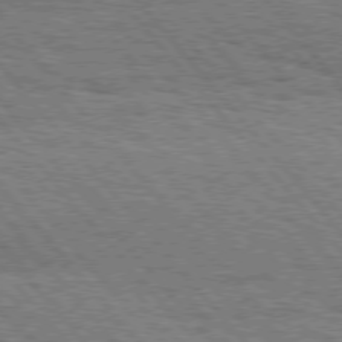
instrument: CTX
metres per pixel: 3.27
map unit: Hpe
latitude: 75.7261
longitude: -153.7261
